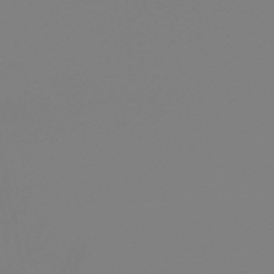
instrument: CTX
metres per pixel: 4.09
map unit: HNb
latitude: -46.1417
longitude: 55.3888
